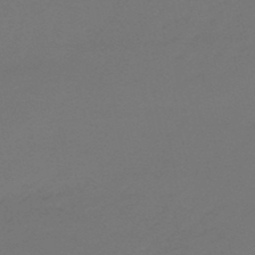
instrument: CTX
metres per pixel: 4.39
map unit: eHb
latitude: -47.8611
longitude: 86.1228
